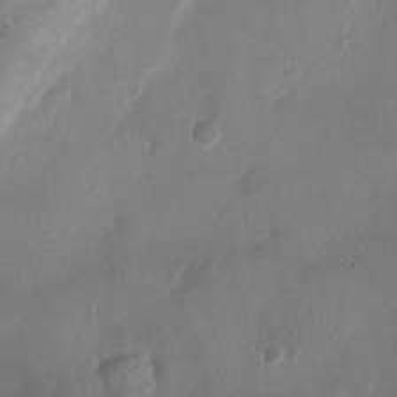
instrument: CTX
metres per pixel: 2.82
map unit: Ht
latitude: -1.8045
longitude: -19.9150
